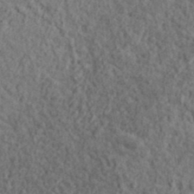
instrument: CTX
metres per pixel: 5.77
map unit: lHvf
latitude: 38.1956
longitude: -91.1592
